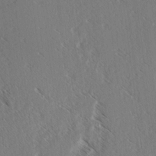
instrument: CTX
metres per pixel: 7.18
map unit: lAvf
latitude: 4.4979
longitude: -105.4238
